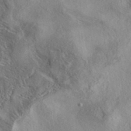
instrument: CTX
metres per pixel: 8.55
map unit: eAb
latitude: 39.8016
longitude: 112.0094
